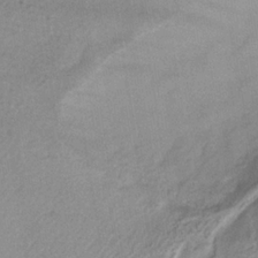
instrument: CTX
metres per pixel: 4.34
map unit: lHb
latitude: -33.6722
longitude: 64.8786
